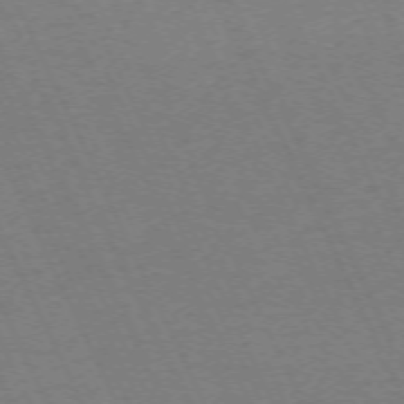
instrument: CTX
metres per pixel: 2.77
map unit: Hpe
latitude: -71.3510
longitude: 12.6141
